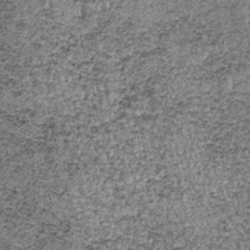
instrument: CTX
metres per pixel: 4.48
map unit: lHb
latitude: -37.7099
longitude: 67.0487
